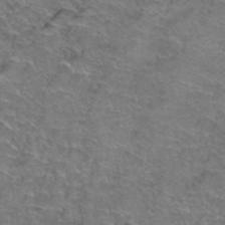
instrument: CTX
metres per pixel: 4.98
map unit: Hto
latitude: 38.9514
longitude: -43.0647
